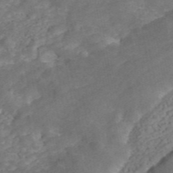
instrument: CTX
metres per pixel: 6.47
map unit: ANa
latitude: 45.0647
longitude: 26.3117
